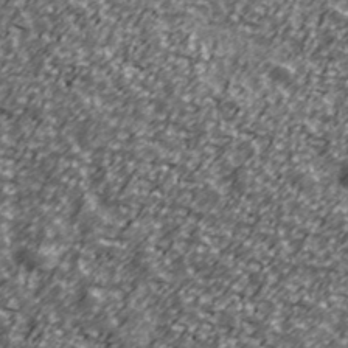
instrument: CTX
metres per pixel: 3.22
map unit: Ave
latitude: 41.2159
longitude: -113.6883
